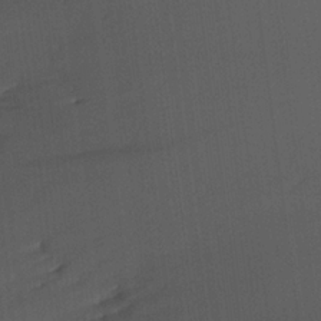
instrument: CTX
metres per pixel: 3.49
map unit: Aa
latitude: 21.0270
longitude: -146.9136
